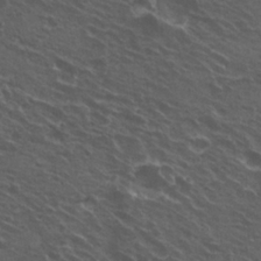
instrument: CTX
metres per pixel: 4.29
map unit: Hto
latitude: 23.4048
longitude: -30.8002
